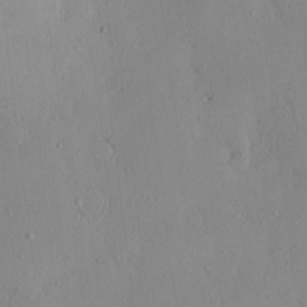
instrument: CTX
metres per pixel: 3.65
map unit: eHh
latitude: -0.0850
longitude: 17.0676
